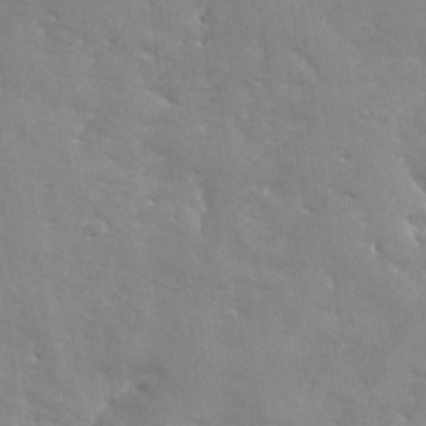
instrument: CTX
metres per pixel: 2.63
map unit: Ave
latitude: -8.7463
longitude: -117.5371
